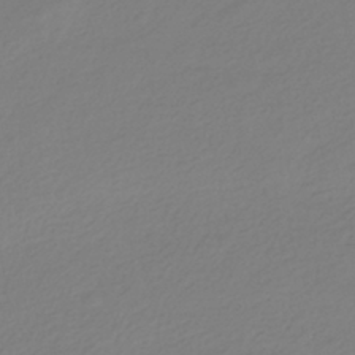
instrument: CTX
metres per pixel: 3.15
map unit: HNhu
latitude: -41.2187
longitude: 96.8975
